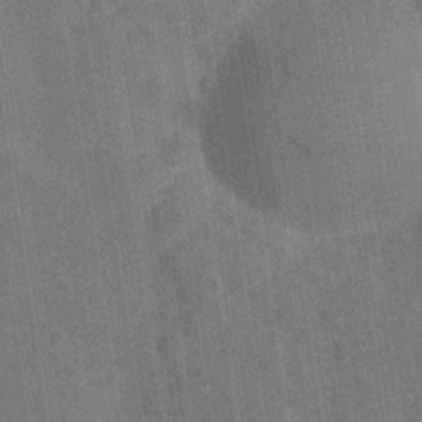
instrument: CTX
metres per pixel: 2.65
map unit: Hve
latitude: -29.1242
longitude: 92.2739
